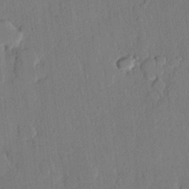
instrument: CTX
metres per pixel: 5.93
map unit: lHvf
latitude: 20.4979
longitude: 146.3684
